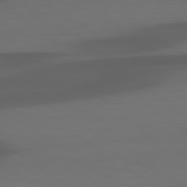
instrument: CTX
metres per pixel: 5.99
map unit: Hpe
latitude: 79.3104
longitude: -124.5734
